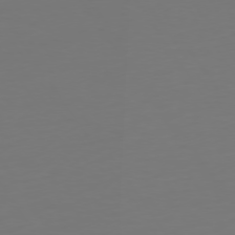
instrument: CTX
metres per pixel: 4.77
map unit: Hpe
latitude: 73.2348
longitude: -123.0836
